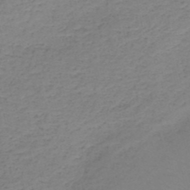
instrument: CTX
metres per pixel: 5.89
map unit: HNb
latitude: -50.1606
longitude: -51.1214
